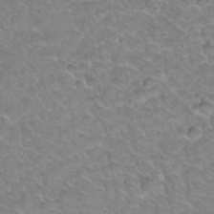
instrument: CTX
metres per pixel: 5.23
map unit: Hto
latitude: 34.5923
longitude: -48.2145
